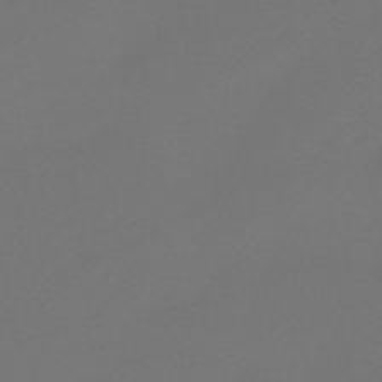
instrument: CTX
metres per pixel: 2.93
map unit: eHb
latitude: -47.6722
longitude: 86.1417
